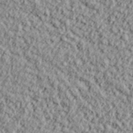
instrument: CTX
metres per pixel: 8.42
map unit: lHvf
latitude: 38.0633
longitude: -91.8205
